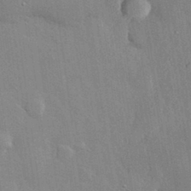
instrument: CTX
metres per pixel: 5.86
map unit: lHvf
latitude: 33.1970
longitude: -92.3089
